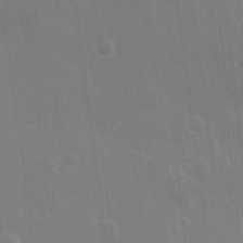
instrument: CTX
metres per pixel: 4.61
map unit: Hve
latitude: 22.9514
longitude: 146.9730
